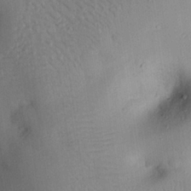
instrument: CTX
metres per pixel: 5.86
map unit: eHh
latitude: 25.6693
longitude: -76.2900
